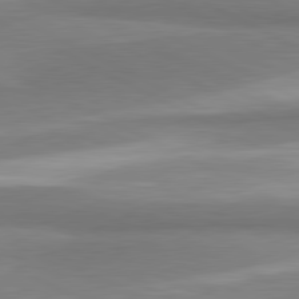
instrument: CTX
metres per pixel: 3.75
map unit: lApd
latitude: 81.0836
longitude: 167.8422
